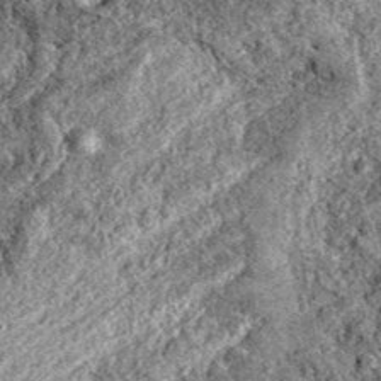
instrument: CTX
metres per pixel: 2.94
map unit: eAb
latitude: 38.4790
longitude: 111.5399
